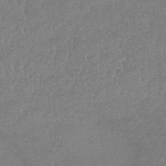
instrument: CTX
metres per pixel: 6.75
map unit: lHb
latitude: -34.3495
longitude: 69.5777
